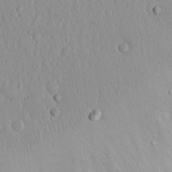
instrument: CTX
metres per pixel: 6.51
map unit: eHh
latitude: 16.4790
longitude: -73.2348
